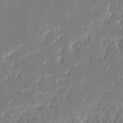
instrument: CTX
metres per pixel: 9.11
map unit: eHh
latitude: 8.5168
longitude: -73.3860
